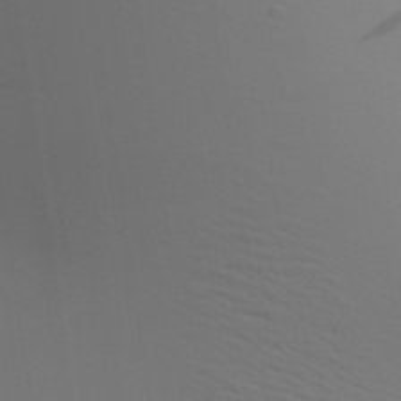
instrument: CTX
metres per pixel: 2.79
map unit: Aa
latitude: 27.6316
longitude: -131.5749
